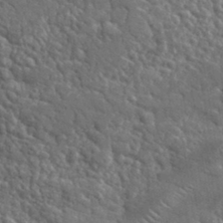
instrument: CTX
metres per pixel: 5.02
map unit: lHvf
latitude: 34.5923
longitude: -87.0080
